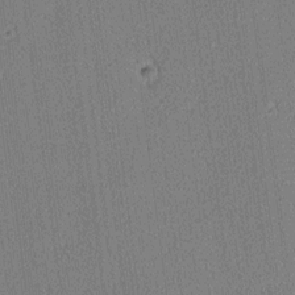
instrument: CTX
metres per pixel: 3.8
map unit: lAa
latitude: 12.8569
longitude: -107.4237
